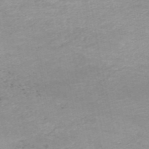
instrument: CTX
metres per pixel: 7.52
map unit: HNb
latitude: -53.7855
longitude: -37.3671
